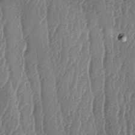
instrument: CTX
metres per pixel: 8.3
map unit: lAa
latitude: -7.1053
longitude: -129.6316
